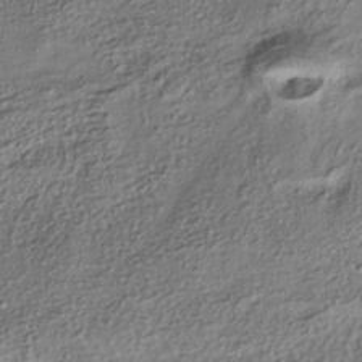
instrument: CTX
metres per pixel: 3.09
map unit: HNhu
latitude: -39.5966
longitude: 107.5588
